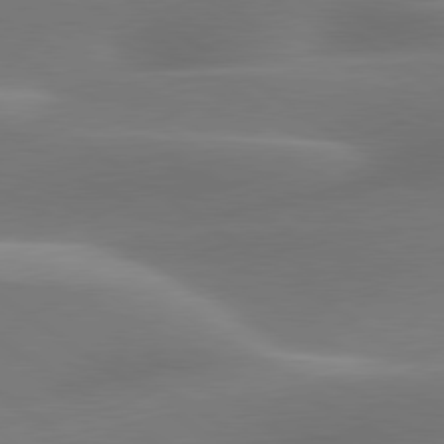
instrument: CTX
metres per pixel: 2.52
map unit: lApd
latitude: 79.7639
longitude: -91.6694
